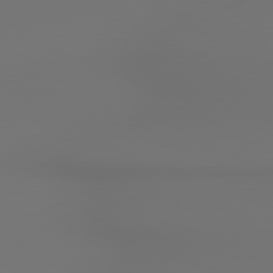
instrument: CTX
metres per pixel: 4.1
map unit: lApd
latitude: 79.8584
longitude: 165.3321
